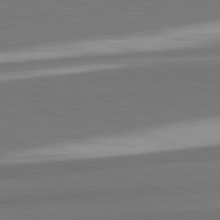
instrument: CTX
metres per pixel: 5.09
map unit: lApd
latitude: 82.4601
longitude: 152.2361
